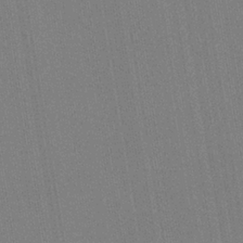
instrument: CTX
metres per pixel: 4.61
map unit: HNb
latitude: -33.7289
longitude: 54.8219
